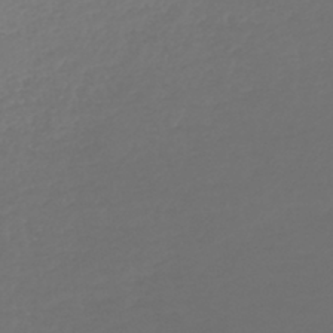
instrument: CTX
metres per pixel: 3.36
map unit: lHb
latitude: -42.7841
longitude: 67.4454
